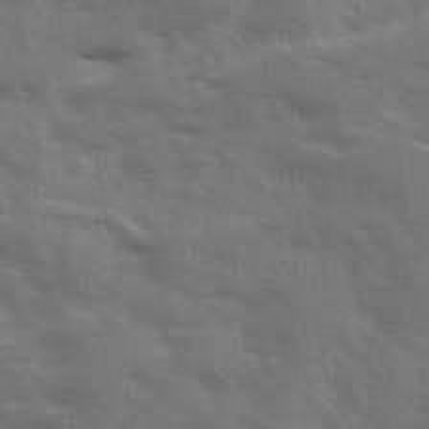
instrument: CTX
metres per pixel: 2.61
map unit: Ave
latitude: 12.6491
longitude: -102.9136
